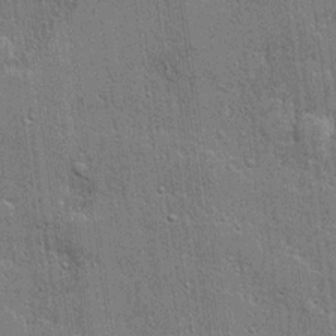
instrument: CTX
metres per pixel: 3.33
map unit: lHvf
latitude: 21.5371
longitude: 143.1431
